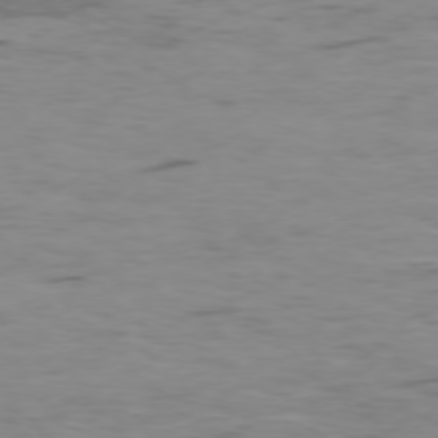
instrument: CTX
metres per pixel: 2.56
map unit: Ap
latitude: -76.8219
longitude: -69.1214
